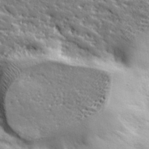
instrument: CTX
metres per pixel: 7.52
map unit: lHvf
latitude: 35.4804
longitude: -91.0647
